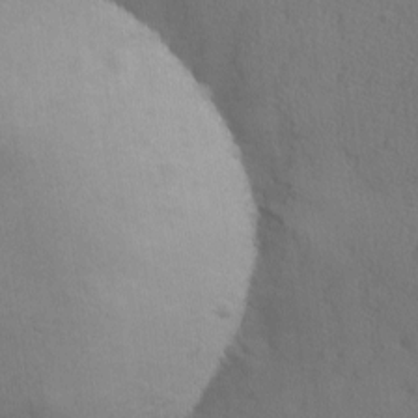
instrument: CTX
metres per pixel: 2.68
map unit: Ave
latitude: -8.0850
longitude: -120.7058
